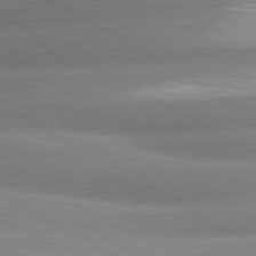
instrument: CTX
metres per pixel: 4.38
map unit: lApd
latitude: 80.3278
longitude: -163.3671
